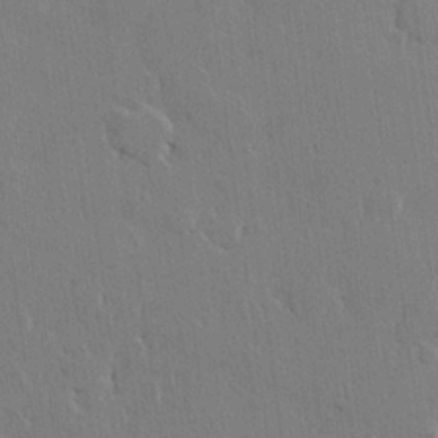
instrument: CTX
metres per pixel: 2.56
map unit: lHvf
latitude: 21.8017
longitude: 146.7085
